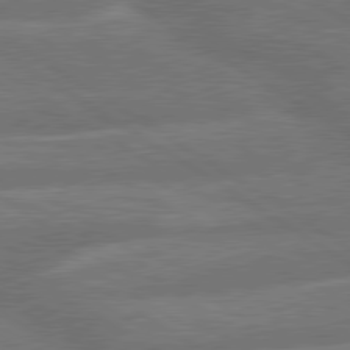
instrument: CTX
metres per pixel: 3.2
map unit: lApd
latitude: 79.7072
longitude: -165.3104
